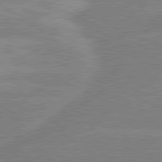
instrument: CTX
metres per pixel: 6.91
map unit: lApd
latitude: 80.7624
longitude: -126.0444
